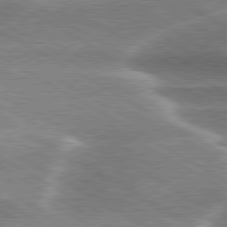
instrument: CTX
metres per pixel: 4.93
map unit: lApd
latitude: 80.2333
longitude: -120.8380
